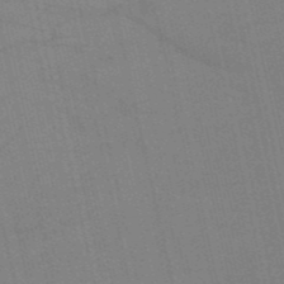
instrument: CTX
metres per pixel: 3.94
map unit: HNb
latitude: -53.2753
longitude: -46.9514
